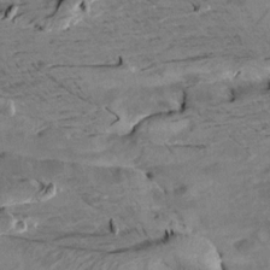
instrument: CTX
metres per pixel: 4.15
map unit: Aa
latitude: 10.1956
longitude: -140.5356
